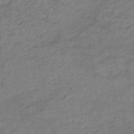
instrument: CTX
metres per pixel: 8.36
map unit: HNhu
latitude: -43.9745
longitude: 102.2362
